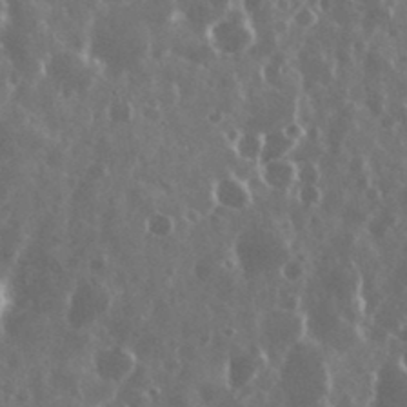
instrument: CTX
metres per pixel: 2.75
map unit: eHh
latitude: 34.9513
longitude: -58.6868
